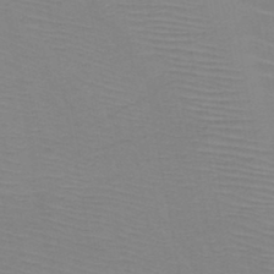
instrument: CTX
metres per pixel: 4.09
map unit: HNb
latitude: -46.0661
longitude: -42.6113
